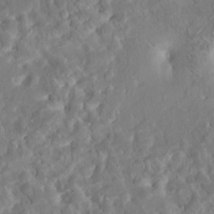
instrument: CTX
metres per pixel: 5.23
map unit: HNhu
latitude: 5.0647
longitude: 10.0283
